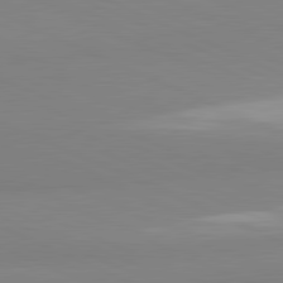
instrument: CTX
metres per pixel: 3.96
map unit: lApd
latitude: 81.5938
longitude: 178.0661
